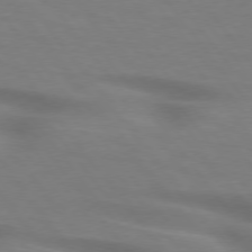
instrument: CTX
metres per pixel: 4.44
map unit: lApd
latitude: 75.4426
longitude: -60.0444
